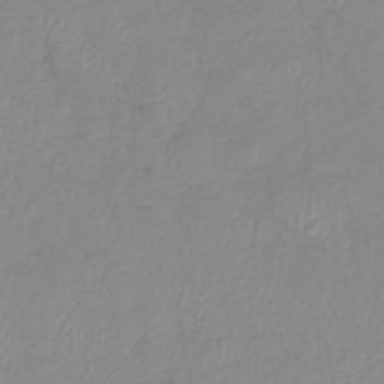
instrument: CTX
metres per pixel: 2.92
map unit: eHb
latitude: -40.2172
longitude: 80.9353
